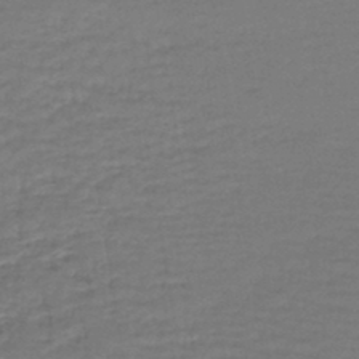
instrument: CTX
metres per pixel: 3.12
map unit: lHb
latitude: -43.7099
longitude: 59.0486
